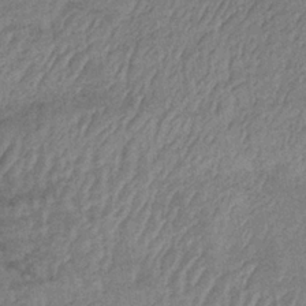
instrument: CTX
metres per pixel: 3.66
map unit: lHb
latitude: -34.6141
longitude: 70.9542
